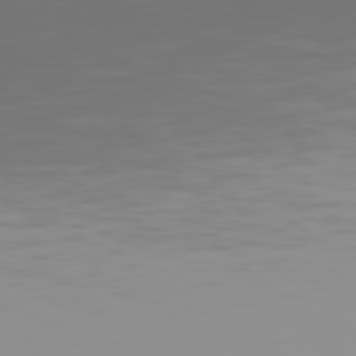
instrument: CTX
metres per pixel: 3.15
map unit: Hpe
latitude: 77.8205
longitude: -140.8002
